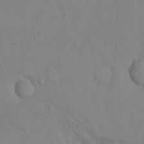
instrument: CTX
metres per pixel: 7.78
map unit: eHh
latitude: 12.7058
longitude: -61.6883
